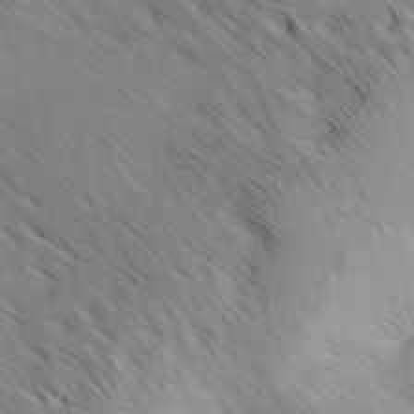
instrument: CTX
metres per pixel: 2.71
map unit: Hve
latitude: 32.1389
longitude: 149.0298
